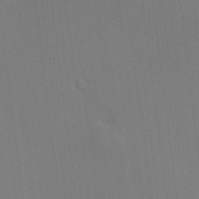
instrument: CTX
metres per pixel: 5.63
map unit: HNhu
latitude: 8.6491
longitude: 15.0487
